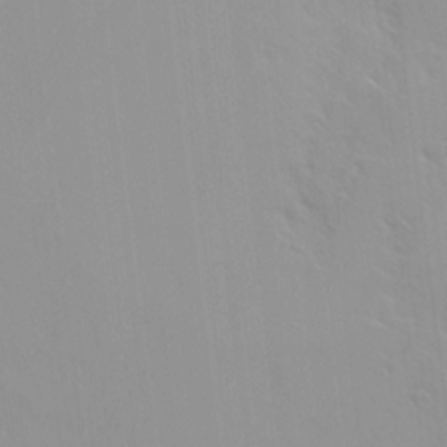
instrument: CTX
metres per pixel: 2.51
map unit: Ave
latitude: 8.8191
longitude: -103.8961
